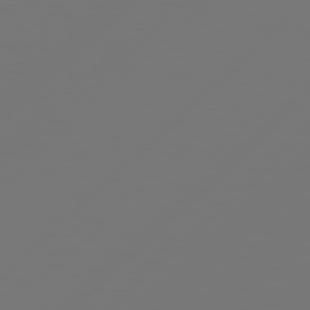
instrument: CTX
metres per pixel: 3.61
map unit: Hpe
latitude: 78.1578
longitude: 172.9542
